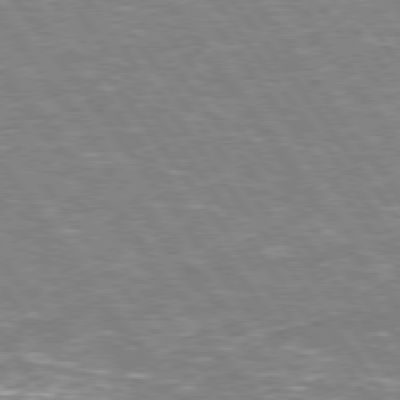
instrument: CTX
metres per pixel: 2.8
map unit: Hpe
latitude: 75.4426
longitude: -142.5168
